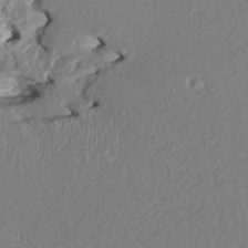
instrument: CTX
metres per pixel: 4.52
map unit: HNhu
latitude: 4.2900
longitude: -4.6868
